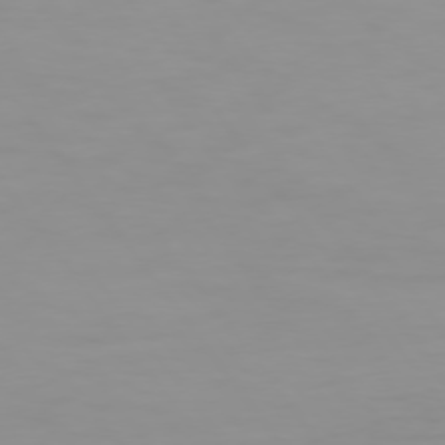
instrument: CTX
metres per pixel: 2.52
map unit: Hpe
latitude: 74.4601
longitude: -124.9513
